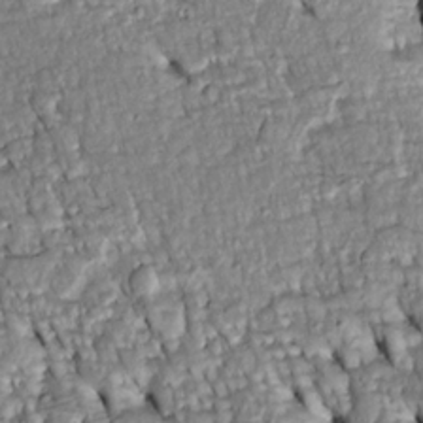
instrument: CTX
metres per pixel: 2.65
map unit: Htu
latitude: -5.1620
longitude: 153.7855
